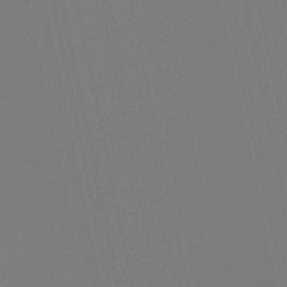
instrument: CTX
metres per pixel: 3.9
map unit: lHb
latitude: -49.5966
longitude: 75.6344
